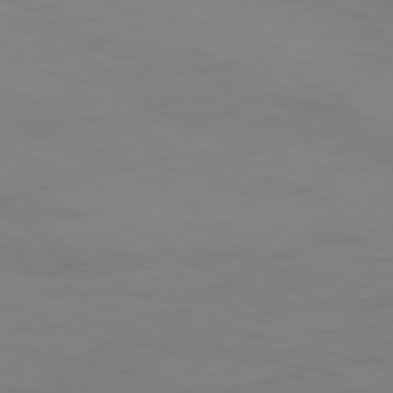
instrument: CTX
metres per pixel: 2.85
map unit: Ap
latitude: -79.3887
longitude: -78.6869
